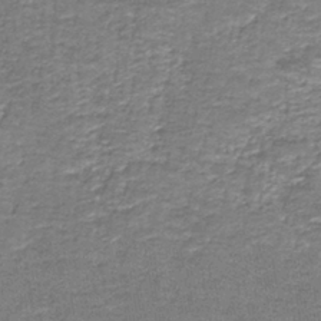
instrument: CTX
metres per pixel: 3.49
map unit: eAb
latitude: -36.9352
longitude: 52.3873
